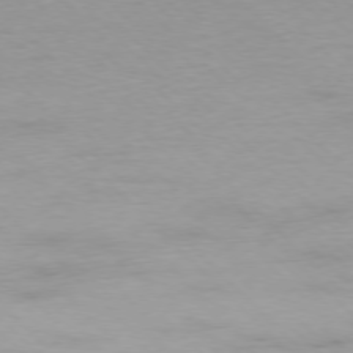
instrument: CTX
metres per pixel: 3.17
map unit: Ap
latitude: -77.5777
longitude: -82.8002
